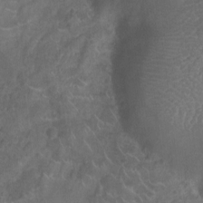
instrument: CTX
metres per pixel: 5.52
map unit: Ht
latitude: -9.4832
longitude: -21.4238
